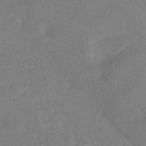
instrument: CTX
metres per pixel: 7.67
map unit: HNhu
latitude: -41.4454
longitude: 91.3321
